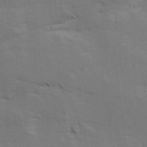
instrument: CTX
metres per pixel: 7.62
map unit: Ave
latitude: 16.1578
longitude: -138.6490
